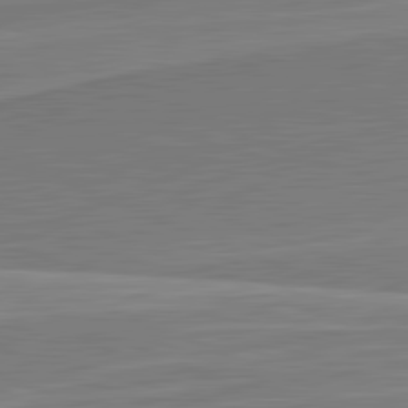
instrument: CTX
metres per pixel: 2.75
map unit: lApd
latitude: 81.9339
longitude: 140.8786
